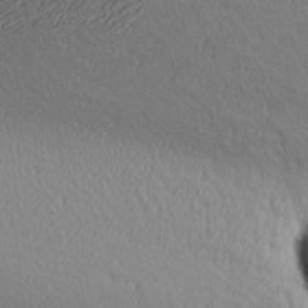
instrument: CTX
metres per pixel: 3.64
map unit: lAa
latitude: -10.7463
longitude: -126.1389
